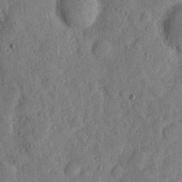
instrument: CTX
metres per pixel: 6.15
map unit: eHh
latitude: 5.9906
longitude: -71.9150
